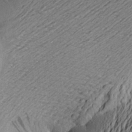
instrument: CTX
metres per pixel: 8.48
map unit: Aa
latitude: 23.2915
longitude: -149.6316
